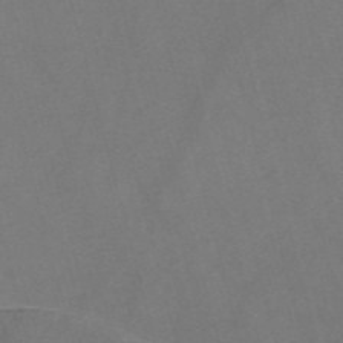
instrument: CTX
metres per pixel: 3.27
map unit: Nve
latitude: -58.0094
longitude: 64.2929
